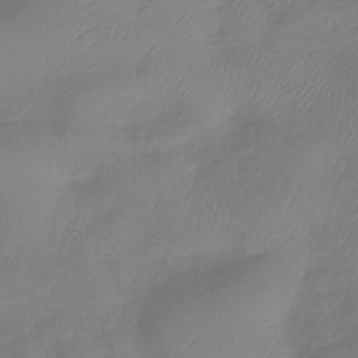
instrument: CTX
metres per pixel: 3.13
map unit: lHb
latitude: -42.0849
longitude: 81.4077
